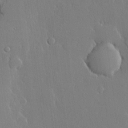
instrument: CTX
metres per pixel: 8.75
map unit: lHvf
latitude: 19.9528
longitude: 145.4832
